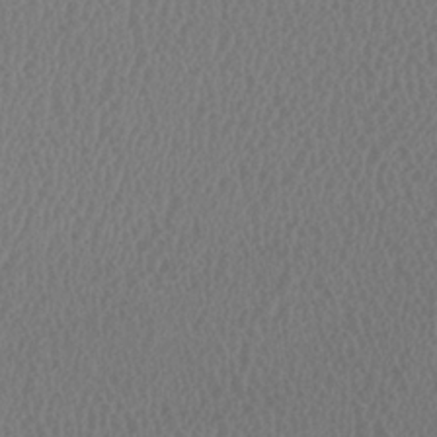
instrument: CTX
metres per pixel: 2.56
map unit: HNhu
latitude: -1.1432
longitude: -1.4048
